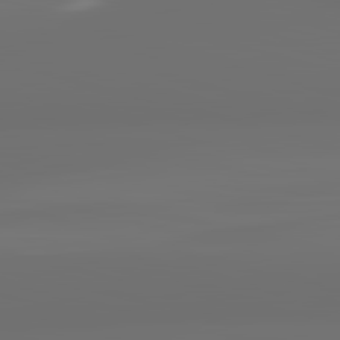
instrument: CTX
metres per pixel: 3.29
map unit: lApd
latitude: 83.5749
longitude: -131.3671
